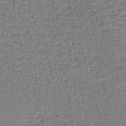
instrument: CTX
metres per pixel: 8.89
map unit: lHb
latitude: -40.5385
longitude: 63.0675
